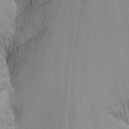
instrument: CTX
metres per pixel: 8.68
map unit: Nhu
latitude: -8.4251
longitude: -50.6679
